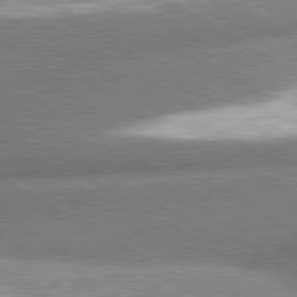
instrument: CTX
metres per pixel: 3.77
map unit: lApd
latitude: 80.7246
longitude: -162.2523
